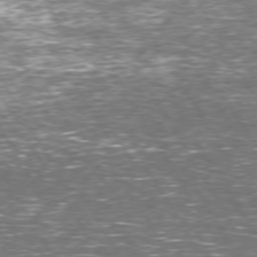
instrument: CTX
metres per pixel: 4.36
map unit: Hpe
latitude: 73.1026
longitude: -123.2159
